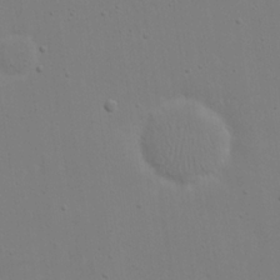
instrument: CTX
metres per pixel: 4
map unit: eHh
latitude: 18.3089
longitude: -71.8205
